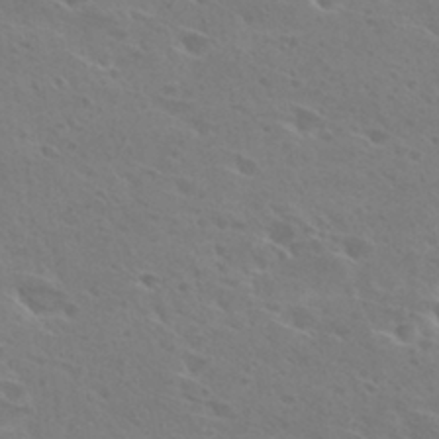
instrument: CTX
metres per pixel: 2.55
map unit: Hto
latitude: 27.7450
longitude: -40.2711
